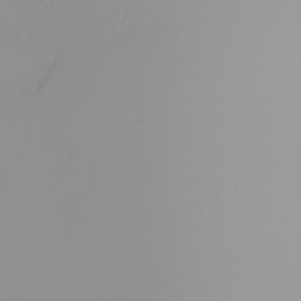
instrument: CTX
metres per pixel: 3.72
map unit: Nhu
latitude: -4.1605
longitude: -84.2712
